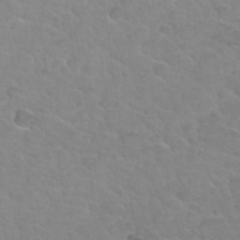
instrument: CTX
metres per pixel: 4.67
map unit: Hto
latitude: 35.0269
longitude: -50.7435
